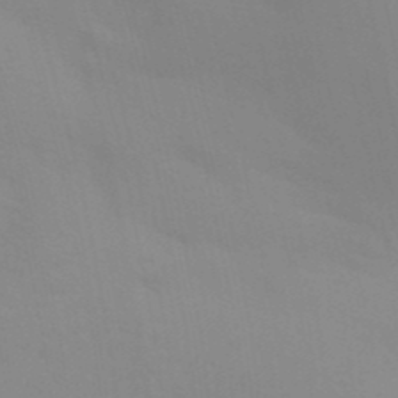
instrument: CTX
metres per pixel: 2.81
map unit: Aa
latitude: 32.2523
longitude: -145.9528
